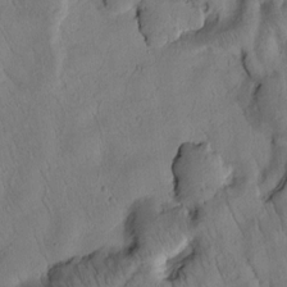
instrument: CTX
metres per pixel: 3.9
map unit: Htu
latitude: 2.9136
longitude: 178.5384
